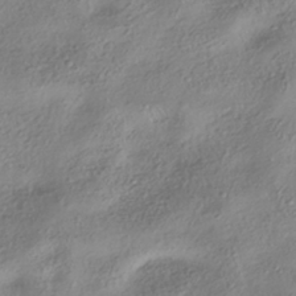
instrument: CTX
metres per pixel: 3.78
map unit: HNhu
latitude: -40.7841
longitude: 102.1795
